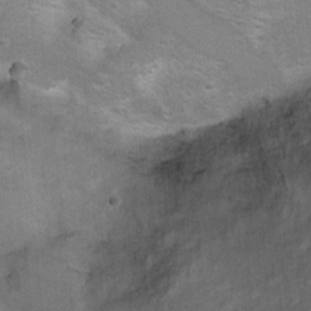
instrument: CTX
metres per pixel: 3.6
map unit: Ht
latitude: 7.4048
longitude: -30.3845
